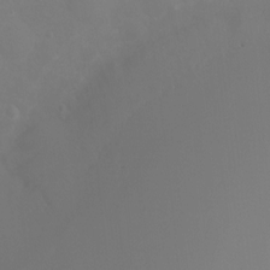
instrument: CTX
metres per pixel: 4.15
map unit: Ht
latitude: -9.5399
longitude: -45.8205
